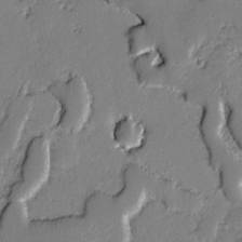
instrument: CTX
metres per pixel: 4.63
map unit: lAvf
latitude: -2.4062
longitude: -108.1388
